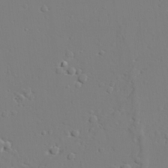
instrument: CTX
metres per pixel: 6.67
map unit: lAvf
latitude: 27.5560
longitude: -108.1011
